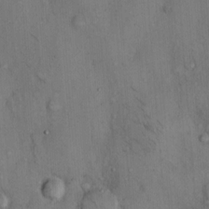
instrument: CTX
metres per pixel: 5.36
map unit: Hto
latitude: 11.5560
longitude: -59.2159
